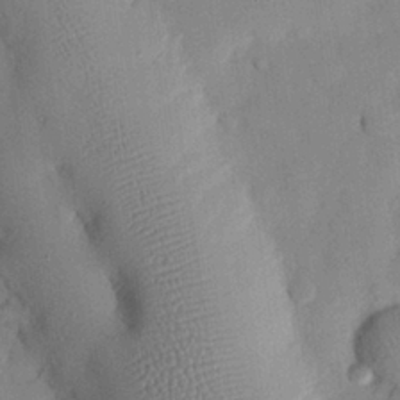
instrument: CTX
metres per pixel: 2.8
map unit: eHh
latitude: 26.6491
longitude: -75.9150
